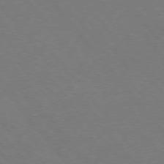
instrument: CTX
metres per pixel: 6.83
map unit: Ap
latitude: -76.5007
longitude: -64.3089
